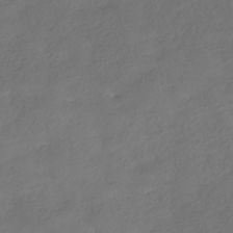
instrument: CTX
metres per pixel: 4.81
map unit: HNhu
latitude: -39.8800
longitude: 97.0298
